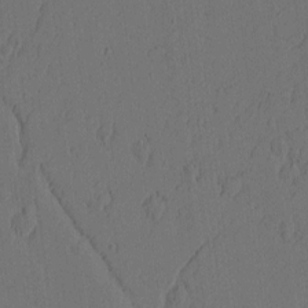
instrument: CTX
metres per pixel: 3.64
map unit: Nhu
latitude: -5.8044
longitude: -153.1026
